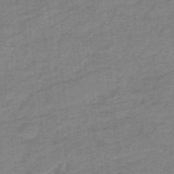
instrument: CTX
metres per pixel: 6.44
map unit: lHb
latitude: -40.5763
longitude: 53.9367
